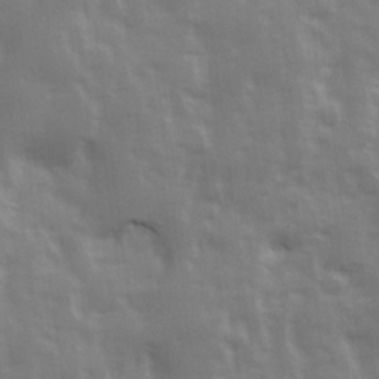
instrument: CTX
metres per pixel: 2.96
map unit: Ave
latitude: 13.1592
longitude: -103.6316
